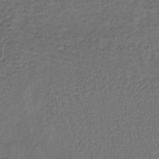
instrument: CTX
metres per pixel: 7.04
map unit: lHb
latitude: -39.7289
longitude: 61.8989
